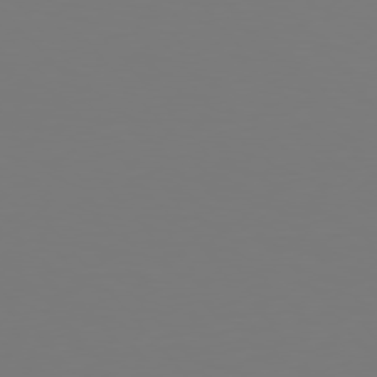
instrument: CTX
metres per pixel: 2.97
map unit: Hpe
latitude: 76.2900
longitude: -132.6868
